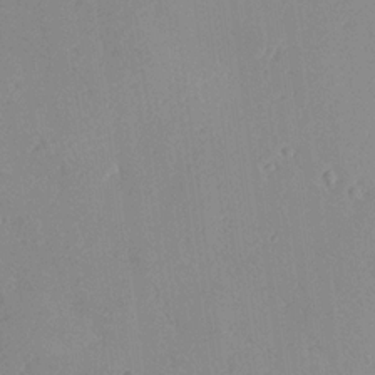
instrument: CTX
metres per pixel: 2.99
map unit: Aa
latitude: 18.8947
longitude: -140.7246
